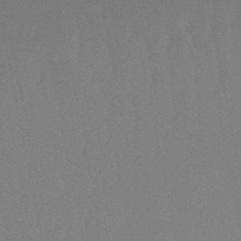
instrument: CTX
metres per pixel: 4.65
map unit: eHb
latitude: -49.7856
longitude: 77.0486
